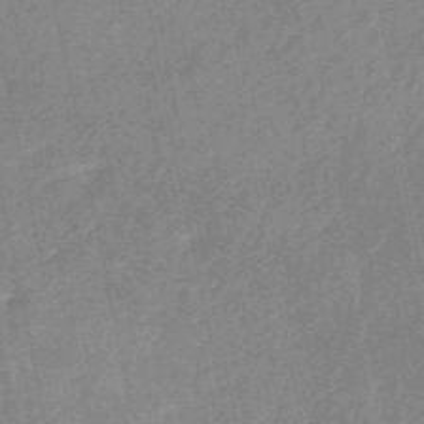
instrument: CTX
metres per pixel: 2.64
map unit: HNb
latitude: -53.4832
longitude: -48.9325
